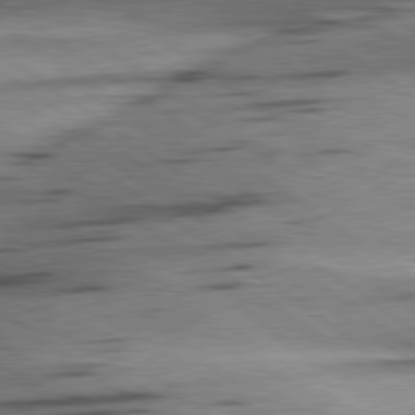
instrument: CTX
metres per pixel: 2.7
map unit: Hpe
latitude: 78.8947
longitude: -155.4615
